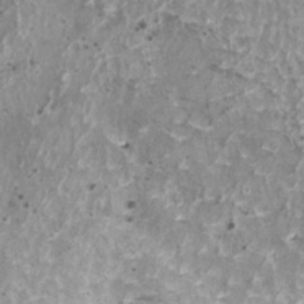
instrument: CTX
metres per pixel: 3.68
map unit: HNhu
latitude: 2.3845
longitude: 5.1998
